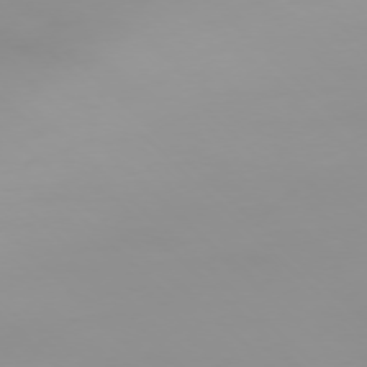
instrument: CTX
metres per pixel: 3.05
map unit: Ap
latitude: -77.4265
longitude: -82.0255
